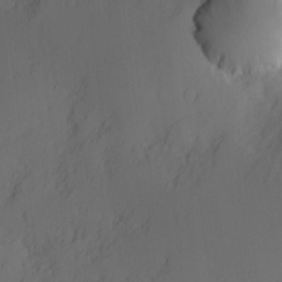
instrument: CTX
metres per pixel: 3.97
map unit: Nve
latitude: -8.3306
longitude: 175.8989
